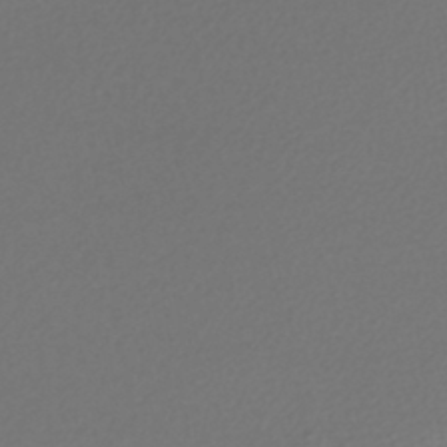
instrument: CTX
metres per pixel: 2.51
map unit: lHb
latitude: -43.6154
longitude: 70.4440
